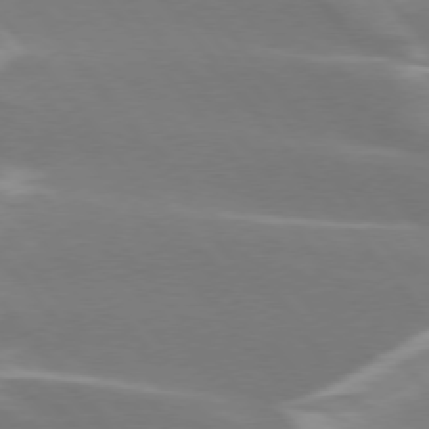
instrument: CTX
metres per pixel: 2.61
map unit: lApd
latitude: 75.2726
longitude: -62.9703
